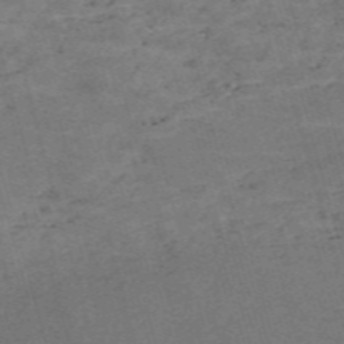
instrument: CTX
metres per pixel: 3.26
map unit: Nve
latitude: -58.9730
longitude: 65.1998
